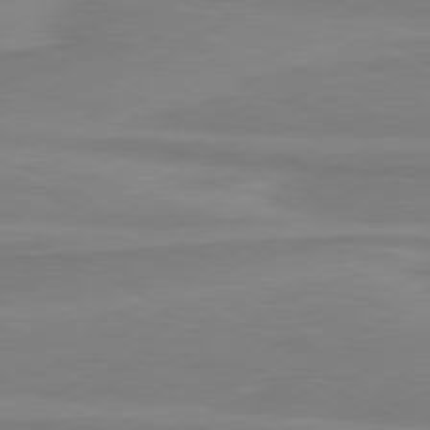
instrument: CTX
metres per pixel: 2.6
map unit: lApd
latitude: 81.1214
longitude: 170.8786
